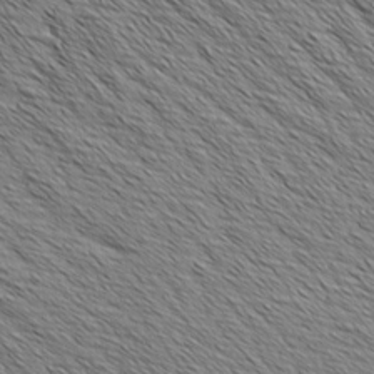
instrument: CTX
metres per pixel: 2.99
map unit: Aa
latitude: 8.0444
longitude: -137.8961
